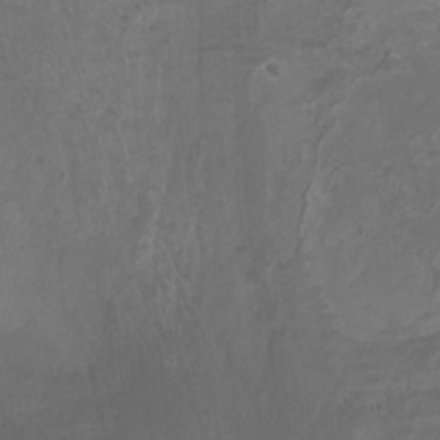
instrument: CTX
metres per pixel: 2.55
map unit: Nhu
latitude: -9.5966
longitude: -76.2333
